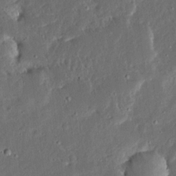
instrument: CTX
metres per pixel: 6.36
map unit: Ave
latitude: 14.8380
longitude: -138.8947
